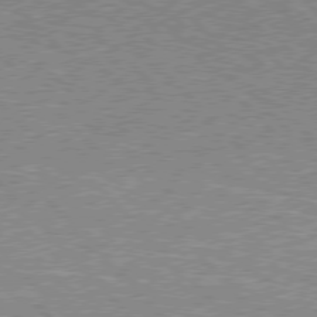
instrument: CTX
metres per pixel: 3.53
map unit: Hpe
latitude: 77.1781
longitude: -135.6694
